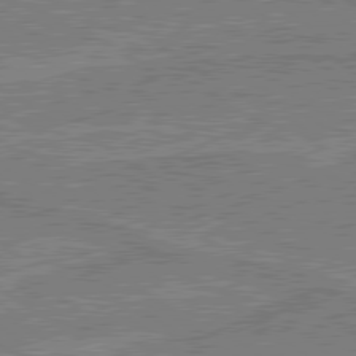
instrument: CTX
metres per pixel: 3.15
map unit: lApd
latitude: 79.7261
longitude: 169.8800
